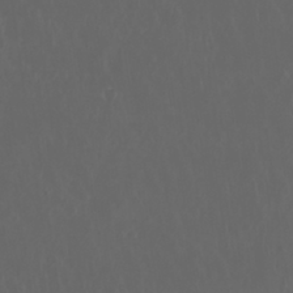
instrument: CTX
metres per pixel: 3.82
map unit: Nhu
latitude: 29.8016
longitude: -58.8191
